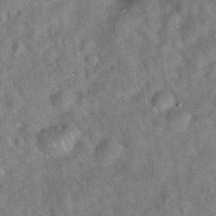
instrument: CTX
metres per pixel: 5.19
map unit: Hto
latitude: 20.0444
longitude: -53.5749
